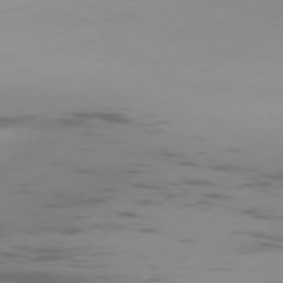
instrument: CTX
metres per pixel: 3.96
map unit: Ap
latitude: -75.6722
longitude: -67.0269
